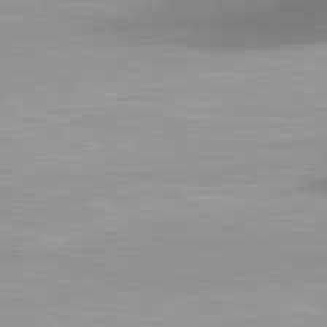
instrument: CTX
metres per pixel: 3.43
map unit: lApd
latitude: 80.7435
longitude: 174.2739
